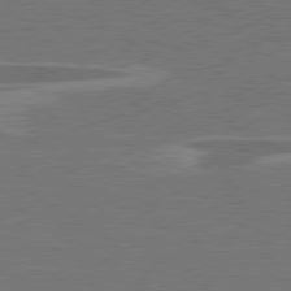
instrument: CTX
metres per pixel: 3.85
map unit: lApd
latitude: 79.2726
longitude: -91.6505
